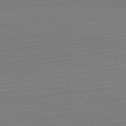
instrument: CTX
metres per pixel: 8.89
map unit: Hpe
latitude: -82.4440
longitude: 11.7667
